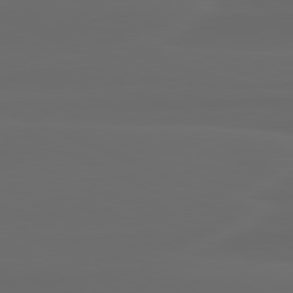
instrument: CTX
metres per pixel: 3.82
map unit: lApd
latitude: 80.3656
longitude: -118.1200
